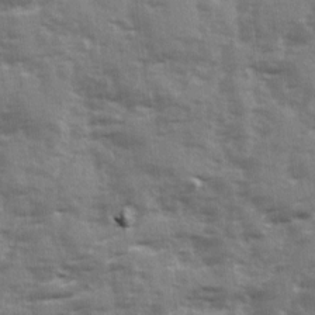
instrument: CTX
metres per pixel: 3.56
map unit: Ave
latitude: 12.9892
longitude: -103.1781
